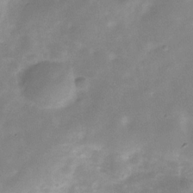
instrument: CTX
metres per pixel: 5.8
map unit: Hve
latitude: -30.8597
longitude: 92.3117
